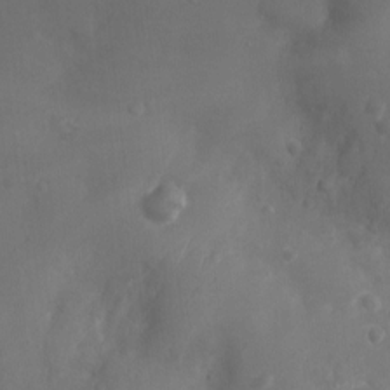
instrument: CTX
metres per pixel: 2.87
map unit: Nhu
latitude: 5.7261
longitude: -18.6679
